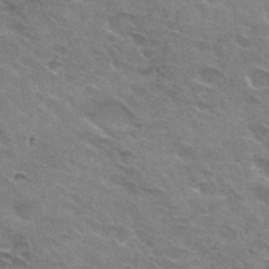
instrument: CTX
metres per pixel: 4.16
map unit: Hto
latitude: 31.6883
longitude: -45.5182
